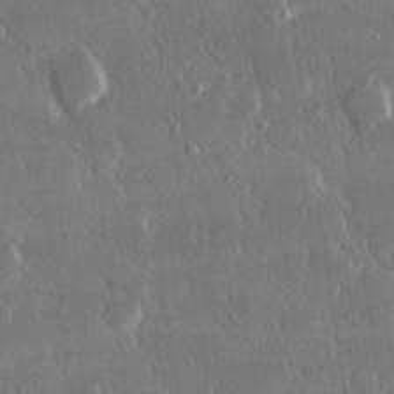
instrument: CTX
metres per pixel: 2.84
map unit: lHvf
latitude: 30.6869
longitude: -92.6679
